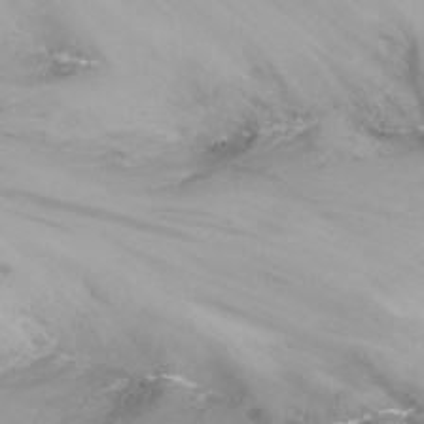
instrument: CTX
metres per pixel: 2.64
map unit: Nhu
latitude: -15.4644
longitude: -54.3278
